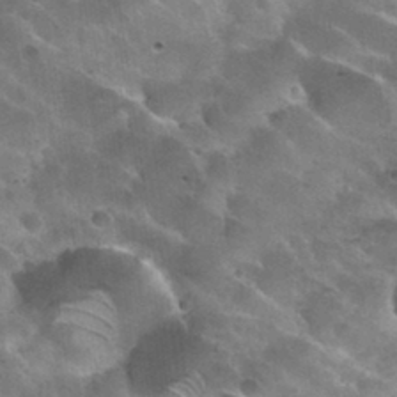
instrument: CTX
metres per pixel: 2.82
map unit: Nhu
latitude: 31.6127
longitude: -54.4223
